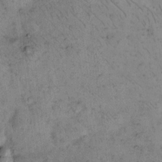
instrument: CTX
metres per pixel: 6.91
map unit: eHh
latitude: 15.4994
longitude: -64.8569
